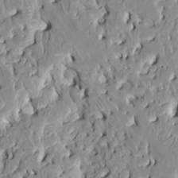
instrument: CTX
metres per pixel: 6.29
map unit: HNhu
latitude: 7.9528
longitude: -2.6679
